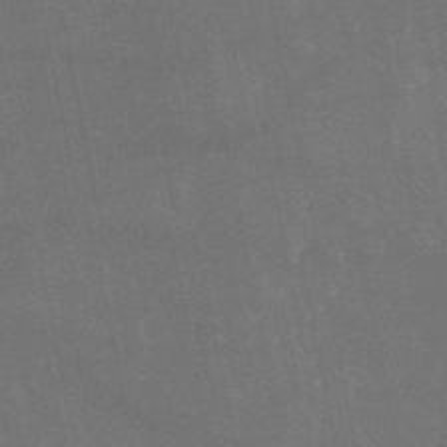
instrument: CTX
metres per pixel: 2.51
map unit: HNb
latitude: -52.1227
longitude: -40.3278
